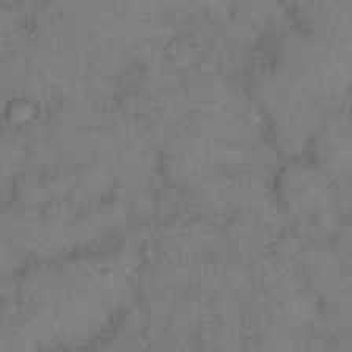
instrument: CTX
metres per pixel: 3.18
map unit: eHh
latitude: 15.1593
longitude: -63.3293
